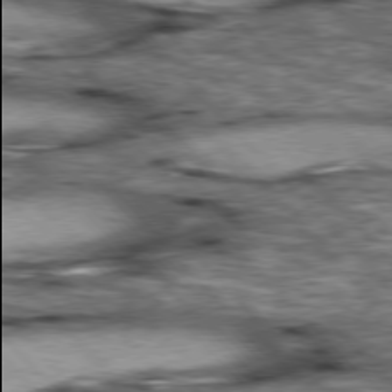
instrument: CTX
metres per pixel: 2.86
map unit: lApd
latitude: 76.8002
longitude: -49.9906
